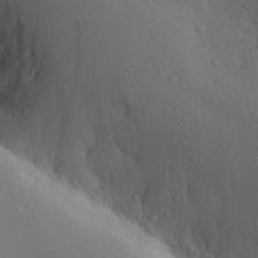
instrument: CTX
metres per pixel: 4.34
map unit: Ave
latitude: 23.2726
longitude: -135.3481
